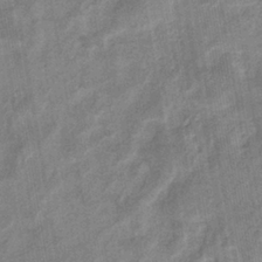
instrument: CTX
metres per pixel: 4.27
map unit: eHb
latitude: -34.9542
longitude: 74.6141
